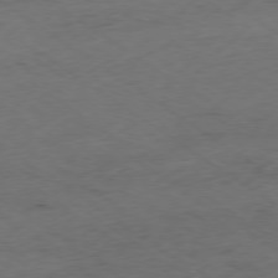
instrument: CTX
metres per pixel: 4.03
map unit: Ap
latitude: -79.3509
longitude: -56.7435
